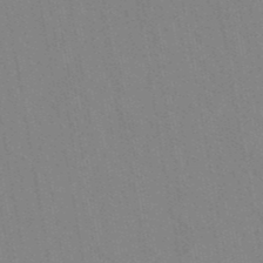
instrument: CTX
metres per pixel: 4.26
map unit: lHb
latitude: -48.0283
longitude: 73.3132
